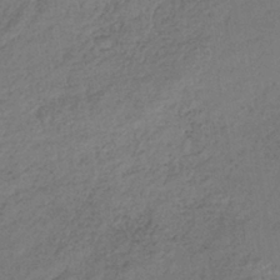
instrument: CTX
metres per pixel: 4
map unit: lHb
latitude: -38.4818
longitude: 68.8597
